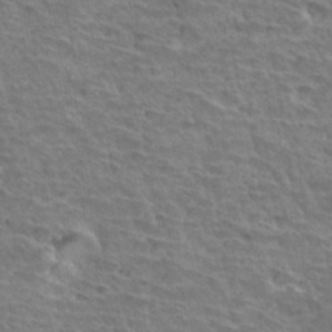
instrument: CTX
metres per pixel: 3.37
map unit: Hto
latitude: 34.4223
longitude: -43.2915
